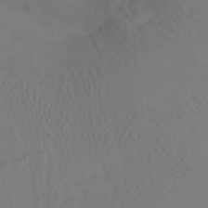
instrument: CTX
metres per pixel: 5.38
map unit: Nhu
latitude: -7.4265
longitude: -68.9324
